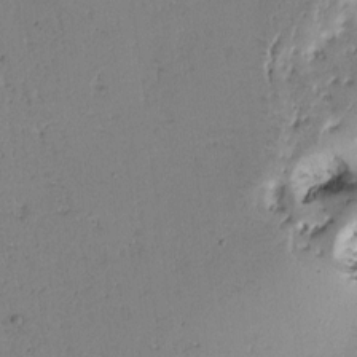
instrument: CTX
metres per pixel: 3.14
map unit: Htu
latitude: -0.5574
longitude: 170.8975
